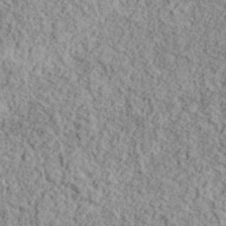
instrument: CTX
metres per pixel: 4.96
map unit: eHh
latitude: 37.7828
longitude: -81.0458
